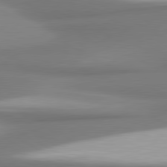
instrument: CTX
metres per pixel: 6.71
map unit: lApd
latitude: 80.5924
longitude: 177.6344
